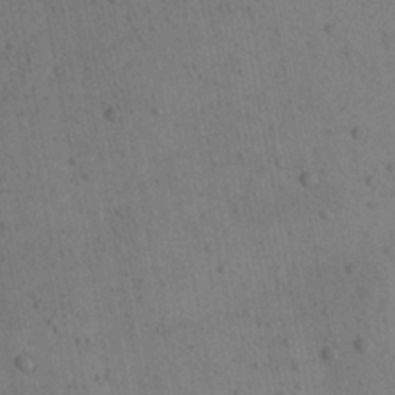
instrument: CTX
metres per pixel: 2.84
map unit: Aa
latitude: 22.4223
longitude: -143.0648
